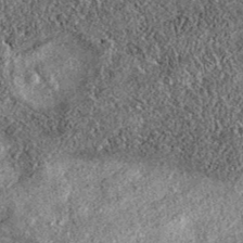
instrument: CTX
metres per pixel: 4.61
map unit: eAb
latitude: 37.9150
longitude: 108.0472
